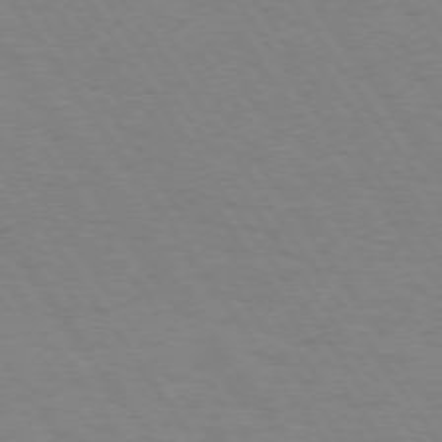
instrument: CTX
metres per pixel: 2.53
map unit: Hpe
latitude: 74.1956
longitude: -137.1592
